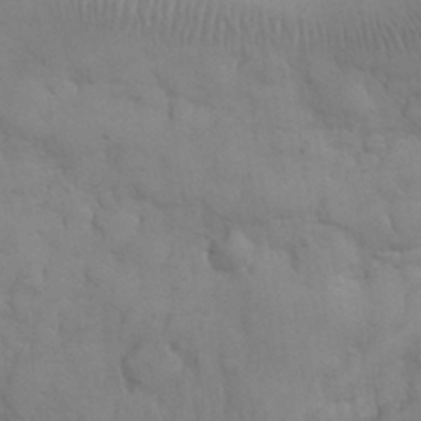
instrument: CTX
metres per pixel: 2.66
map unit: eHh
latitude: 31.4049
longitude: -67.6127
